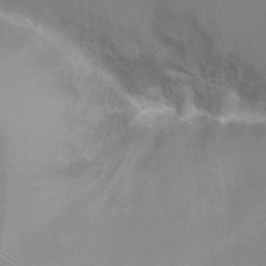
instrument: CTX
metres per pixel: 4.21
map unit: Ht
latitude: -6.1983
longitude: -28.3845
